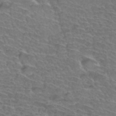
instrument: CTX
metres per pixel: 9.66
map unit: Hto
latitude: 35.2726
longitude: -44.4412
